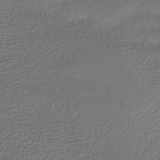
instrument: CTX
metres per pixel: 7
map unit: HNhu
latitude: -42.9541
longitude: 102.4818
